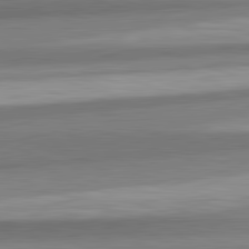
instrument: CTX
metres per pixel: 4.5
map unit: lApd
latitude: 82.4601
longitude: 179.0108
